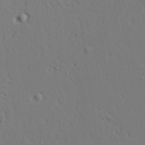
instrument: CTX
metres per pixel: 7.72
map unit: lAvf
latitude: 28.5546
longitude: -109.2914
